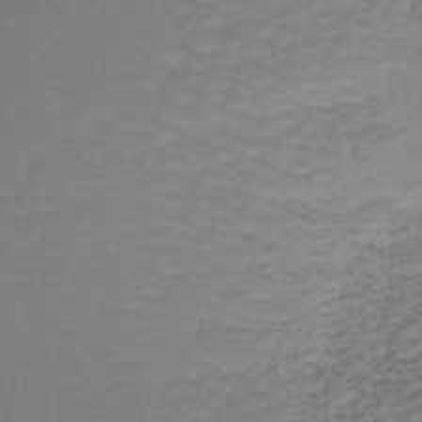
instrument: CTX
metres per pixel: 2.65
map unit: lHb
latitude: -43.6532
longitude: 58.5195
